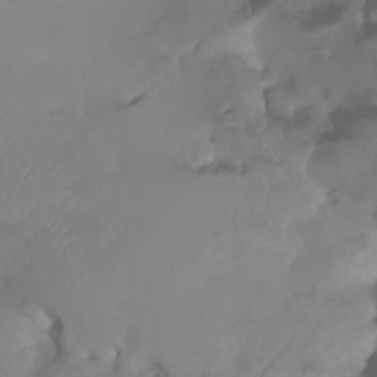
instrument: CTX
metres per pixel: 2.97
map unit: HNhu
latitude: -23.8800
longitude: 50.3306
